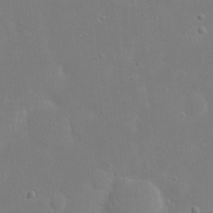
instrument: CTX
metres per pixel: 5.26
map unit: eHh
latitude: 16.6868
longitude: -71.7449
